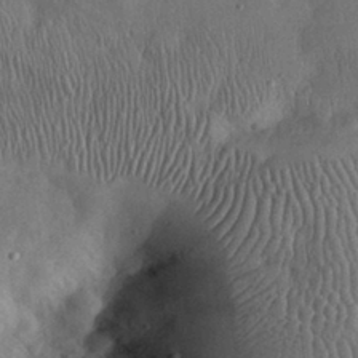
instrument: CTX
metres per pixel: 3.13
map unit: eHh
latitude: 30.6491
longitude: -69.3860
